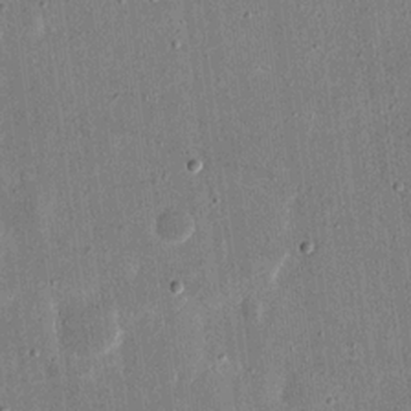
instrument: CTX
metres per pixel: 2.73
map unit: eHh
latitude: 17.3860
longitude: -70.7246
